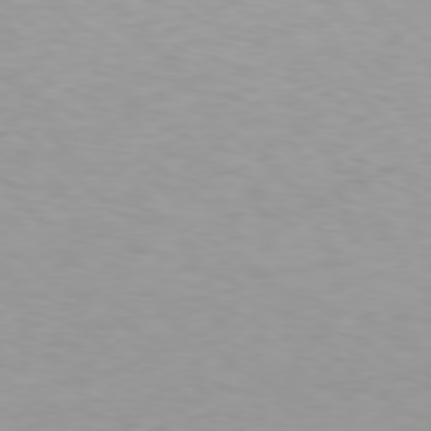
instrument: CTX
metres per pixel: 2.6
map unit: Hpe
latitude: 78.3090
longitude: -136.9892
